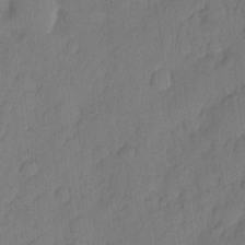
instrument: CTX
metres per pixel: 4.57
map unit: eHh
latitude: 5.8205
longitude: -76.1200
